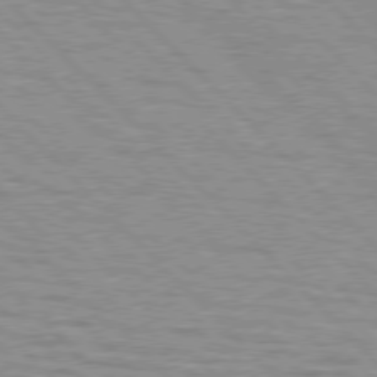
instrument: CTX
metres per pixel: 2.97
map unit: lApd
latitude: 76.8569
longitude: -77.7827
